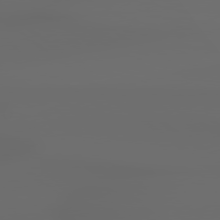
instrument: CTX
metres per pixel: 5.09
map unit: lApd
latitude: 79.0081
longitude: -137.9150
